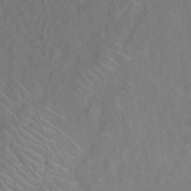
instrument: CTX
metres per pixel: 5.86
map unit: Ht
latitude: 13.8583
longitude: -41.6127
